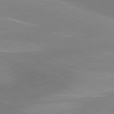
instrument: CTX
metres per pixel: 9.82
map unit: lApd
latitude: 80.8758
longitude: 125.9556
